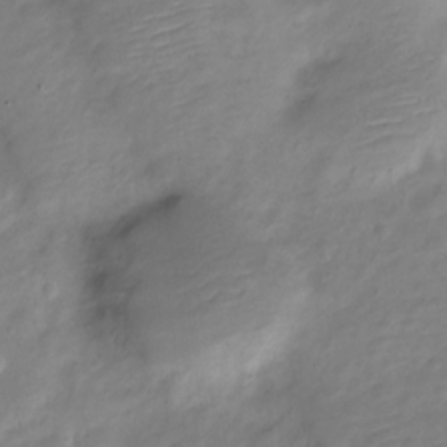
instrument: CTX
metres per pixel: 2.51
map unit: Nve
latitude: -22.6708
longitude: 105.1620
